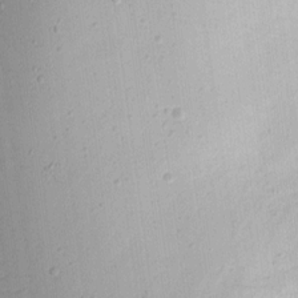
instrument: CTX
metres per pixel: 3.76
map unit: Hve
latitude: 13.5560
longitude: -90.6868
